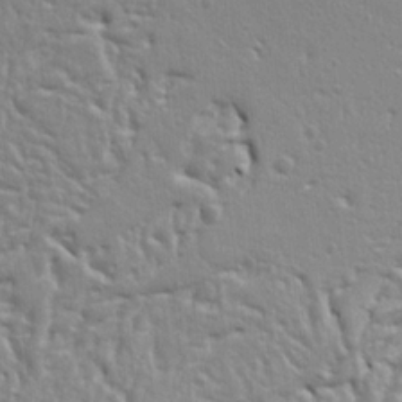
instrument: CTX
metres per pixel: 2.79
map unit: Ht
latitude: 9.3293
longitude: -76.7057
